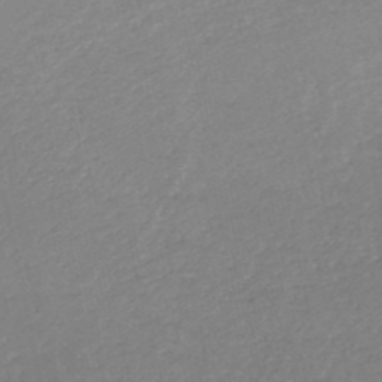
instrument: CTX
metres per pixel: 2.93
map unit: HNb
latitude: -49.4266
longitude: -44.1955
